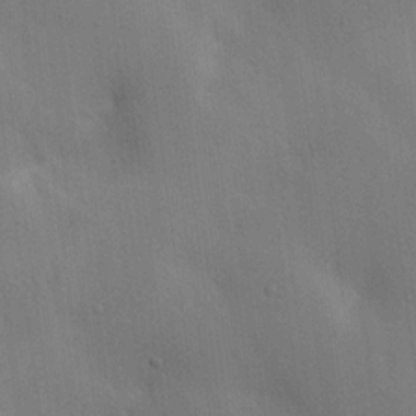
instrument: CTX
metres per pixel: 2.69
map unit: Ave
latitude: 16.9325
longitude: -138.8758
